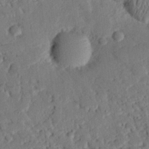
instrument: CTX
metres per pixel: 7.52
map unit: eHh
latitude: 26.2523
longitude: -81.0458
